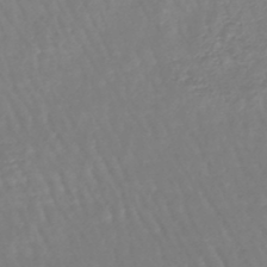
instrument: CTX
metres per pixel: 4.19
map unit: lHb
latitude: -45.9367
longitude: 79.0297
